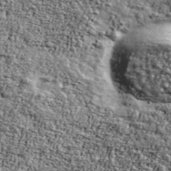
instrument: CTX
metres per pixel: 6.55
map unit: Ave
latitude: 42.2712
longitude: -111.0270
